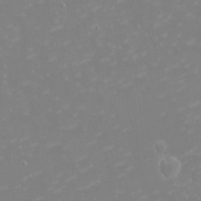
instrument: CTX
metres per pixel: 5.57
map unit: eHh
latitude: -2.5573
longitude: -75.0458
